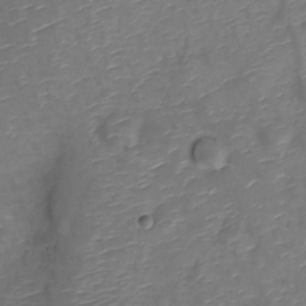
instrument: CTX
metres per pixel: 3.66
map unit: Nve
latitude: -20.2361
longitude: 108.1417
